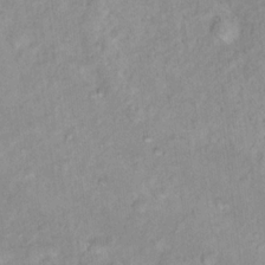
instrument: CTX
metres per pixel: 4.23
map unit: Nhu
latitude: 16.4601
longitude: -32.1578
